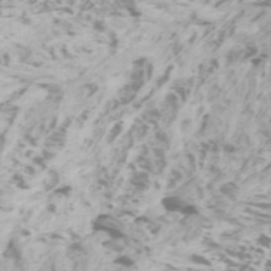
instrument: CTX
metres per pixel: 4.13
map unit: Htu
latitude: -6.1794
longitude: -72.8569
